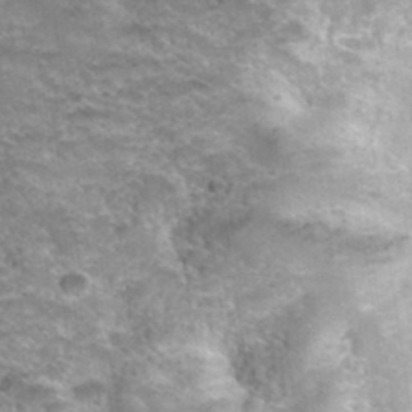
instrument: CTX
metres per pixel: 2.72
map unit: Hto
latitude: 37.7261
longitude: -46.3657
